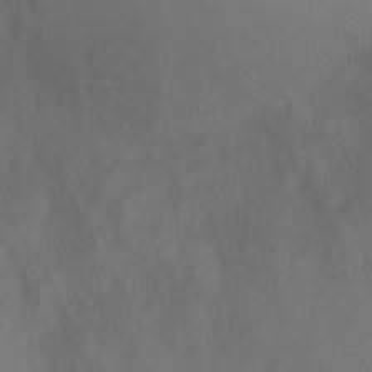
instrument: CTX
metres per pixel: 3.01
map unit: Ht
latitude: 2.0633
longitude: -28.5734
